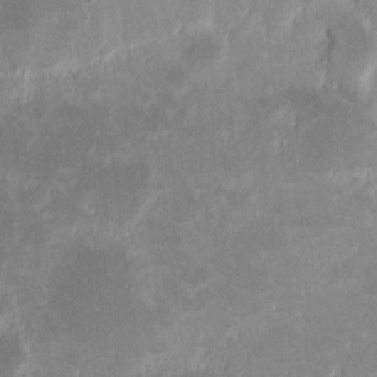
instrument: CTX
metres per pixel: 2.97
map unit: eHh
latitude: -1.0109
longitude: -84.8191
